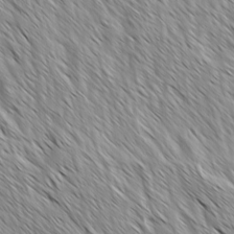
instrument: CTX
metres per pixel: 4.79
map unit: Ave
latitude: -1.6155
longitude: -112.6679
